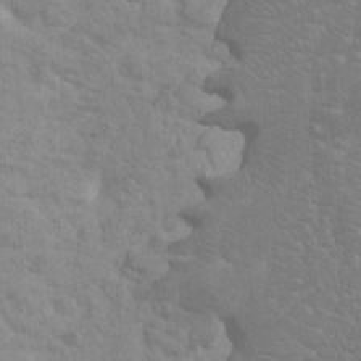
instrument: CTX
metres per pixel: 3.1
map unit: HNhu
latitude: -0.5574
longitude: 1.5966
